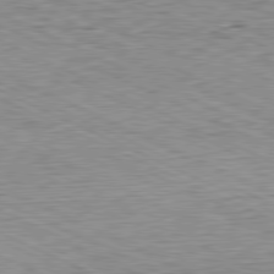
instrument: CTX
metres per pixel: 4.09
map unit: Hpe
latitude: -81.3888
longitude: 11.1809
